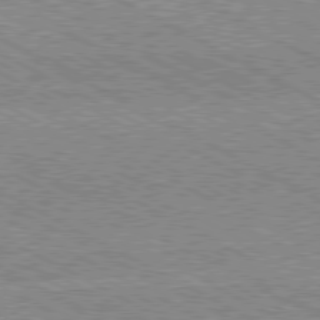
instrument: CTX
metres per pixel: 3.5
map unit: Hpe
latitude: -81.4644
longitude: 20.0094
